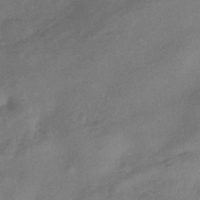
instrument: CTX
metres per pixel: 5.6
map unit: eHb
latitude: -42.2928
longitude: 83.6533
